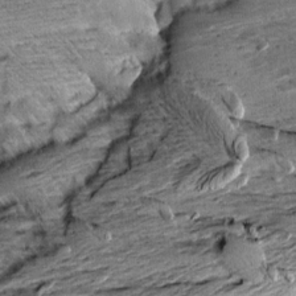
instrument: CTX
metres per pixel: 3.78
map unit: Aa
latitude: 10.3845
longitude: -141.2537
